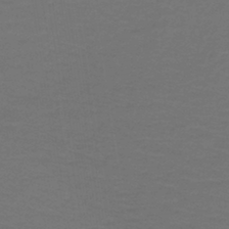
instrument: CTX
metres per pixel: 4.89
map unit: lHb
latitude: -43.7855
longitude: 56.3873
